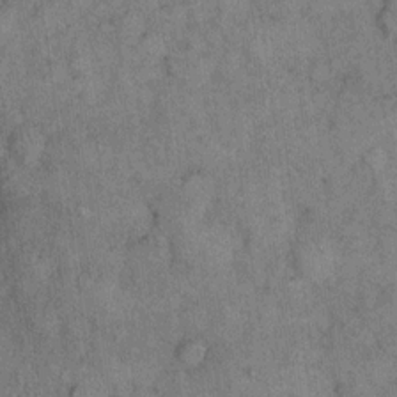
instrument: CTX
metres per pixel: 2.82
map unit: eHh
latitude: 15.7828
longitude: -65.6883
